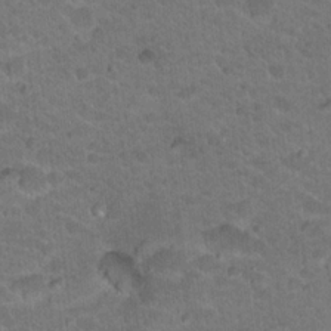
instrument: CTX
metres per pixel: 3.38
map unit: Hto
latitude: 18.9324
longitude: -35.4237
